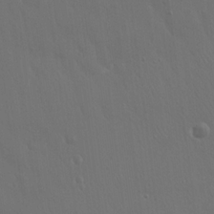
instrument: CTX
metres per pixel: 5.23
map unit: Hto
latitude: 19.2726
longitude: -56.4601
